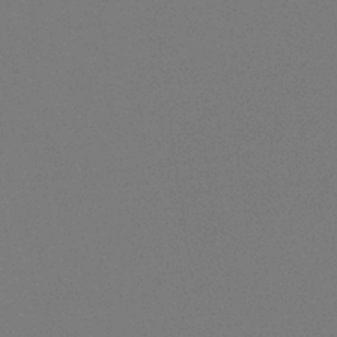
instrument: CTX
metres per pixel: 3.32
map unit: eHb
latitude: -30.9352
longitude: 72.2550
